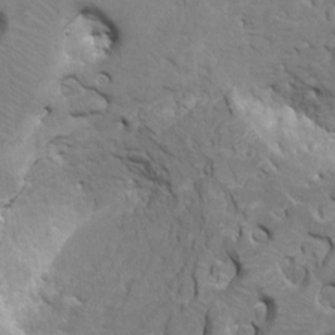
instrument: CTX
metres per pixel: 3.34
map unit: HNhu
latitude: 7.7827
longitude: -4.0633
